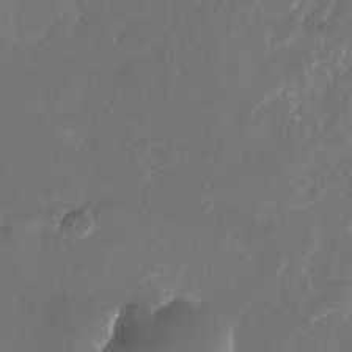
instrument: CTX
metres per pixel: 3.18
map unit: Nhu
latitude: -27.5966
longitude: -72.8947
